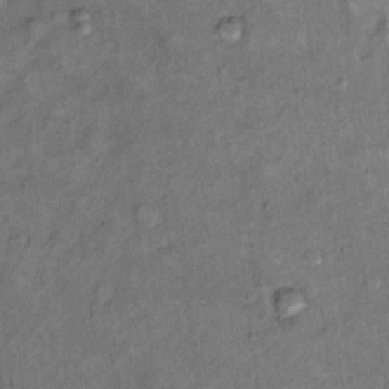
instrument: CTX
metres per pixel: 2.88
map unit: Hto
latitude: 8.1767
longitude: -36.2900
